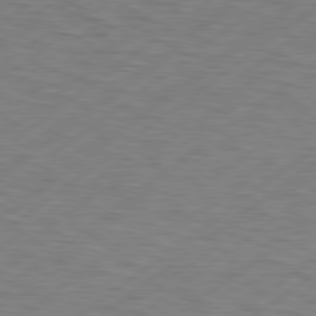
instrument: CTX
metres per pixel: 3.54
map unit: Hpe
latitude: 78.9514
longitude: -120.2901
